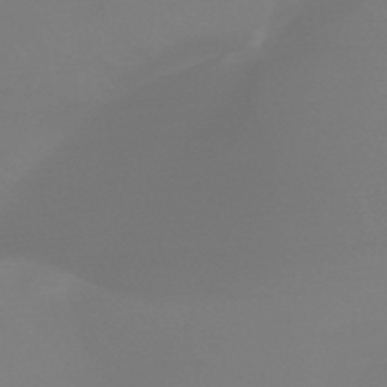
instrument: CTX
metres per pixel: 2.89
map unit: HNb
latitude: -45.0298
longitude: -44.1200
